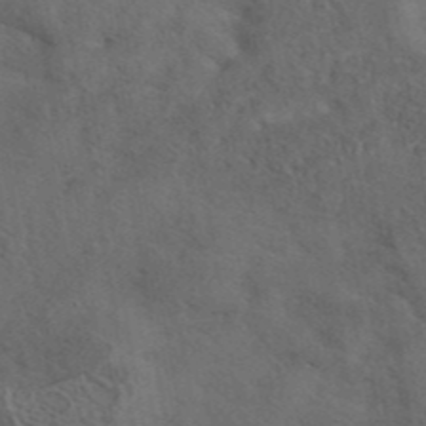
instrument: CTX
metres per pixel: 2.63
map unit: eAb
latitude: 42.4601
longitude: 108.5007
